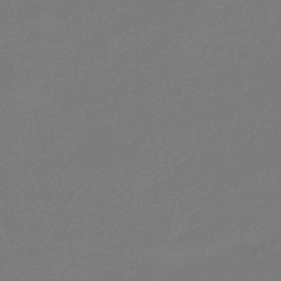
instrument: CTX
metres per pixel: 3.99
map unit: HNhu
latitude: -43.0675
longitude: 89.7855
